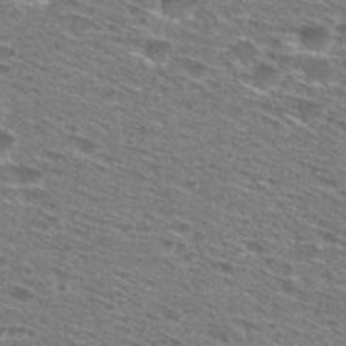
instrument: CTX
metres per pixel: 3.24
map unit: Hto
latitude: 28.8569
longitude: -47.0837
